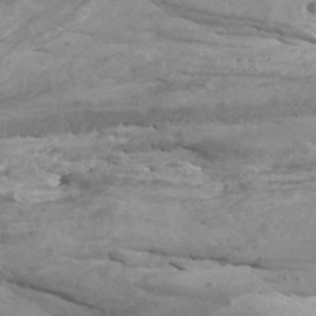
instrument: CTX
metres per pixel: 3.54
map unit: Htu
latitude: -6.0850
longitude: -75.5749
